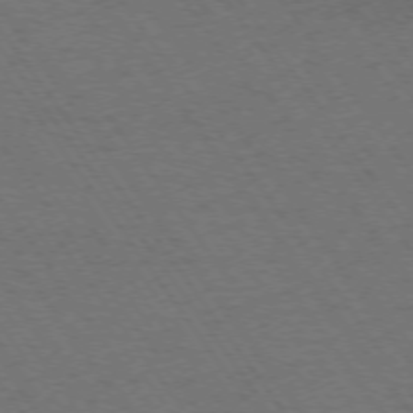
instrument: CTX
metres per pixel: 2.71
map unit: Ap
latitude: -74.7841
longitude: -71.0080
